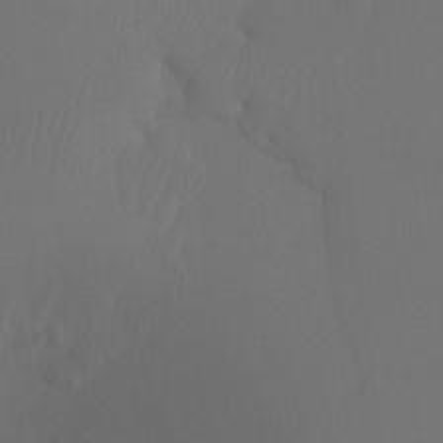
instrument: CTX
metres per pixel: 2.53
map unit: Htu
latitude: -7.3887
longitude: -32.7057
